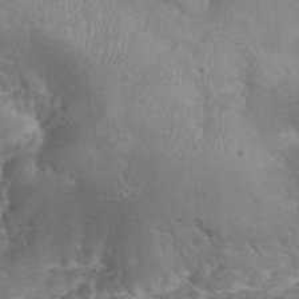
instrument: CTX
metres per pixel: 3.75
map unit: eHh
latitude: 32.1956
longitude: -63.7072
